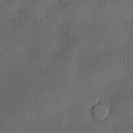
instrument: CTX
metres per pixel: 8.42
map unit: Nve
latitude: -7.3509
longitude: 174.8030
